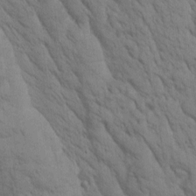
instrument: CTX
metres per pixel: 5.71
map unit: Htu
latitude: -0.2929
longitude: 173.9556
